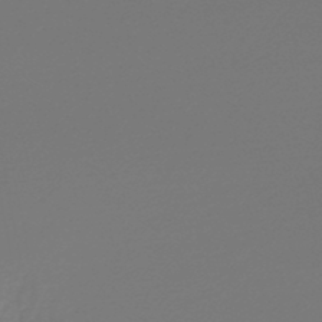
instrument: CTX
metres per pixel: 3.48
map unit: lHb
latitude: -47.8233
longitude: 66.3117
